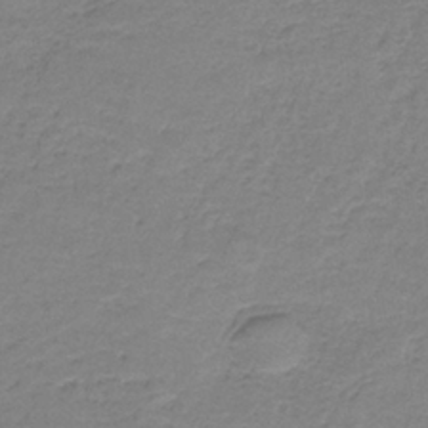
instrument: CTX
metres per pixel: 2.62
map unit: HNb
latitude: -36.1983
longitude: 54.0283
